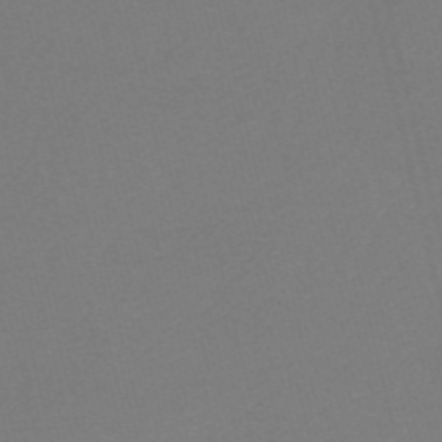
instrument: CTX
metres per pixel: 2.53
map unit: Nve
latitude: -56.6140
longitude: 61.8989
